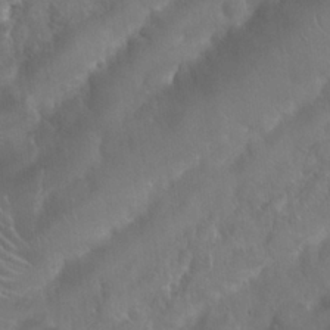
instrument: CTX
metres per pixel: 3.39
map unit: Nhu
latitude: 24.9513
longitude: -62.1767
